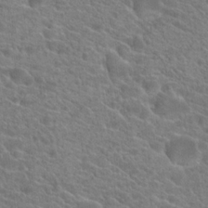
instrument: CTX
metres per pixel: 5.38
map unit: Hto
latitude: 21.9717
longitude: -39.4048
